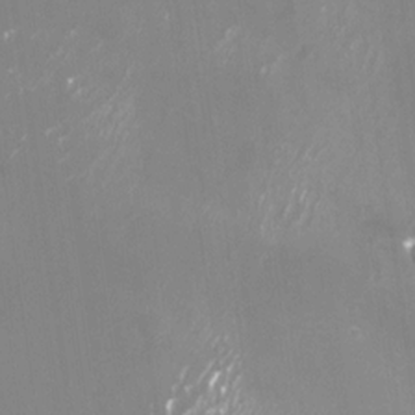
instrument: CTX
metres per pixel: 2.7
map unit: Nhu
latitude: -29.1053
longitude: -76.7435
